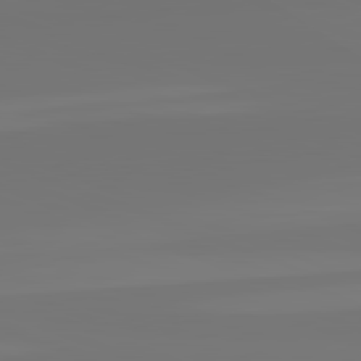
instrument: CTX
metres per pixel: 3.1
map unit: lApd
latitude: 82.5923
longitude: 155.1809
